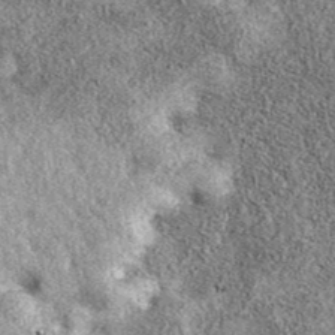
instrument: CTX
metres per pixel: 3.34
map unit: eAb
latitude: 38.9325
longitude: 106.3684
